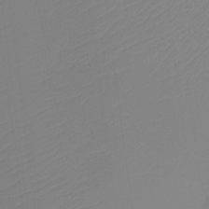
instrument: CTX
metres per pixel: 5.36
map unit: Htu
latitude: -13.8800
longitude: -49.6505
